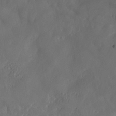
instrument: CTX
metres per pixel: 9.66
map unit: Nhe
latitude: -36.8974
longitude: 137.7855
